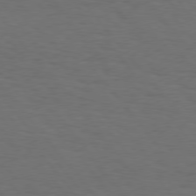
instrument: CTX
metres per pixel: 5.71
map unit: Hpe
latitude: 75.8394
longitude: -131.2537
